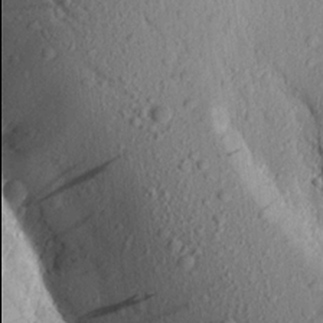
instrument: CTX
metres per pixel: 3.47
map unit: Aa
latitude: 16.7813
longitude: -145.9906
